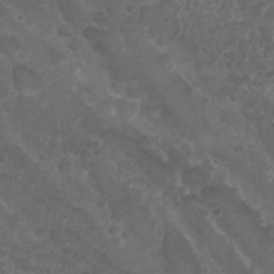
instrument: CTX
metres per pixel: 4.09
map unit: Nhu
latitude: 25.8583
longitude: -51.4237
